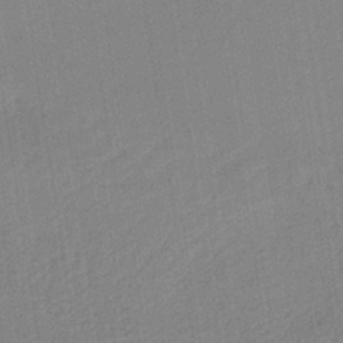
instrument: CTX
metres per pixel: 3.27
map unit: lHb
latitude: -34.8408
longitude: 65.8423
